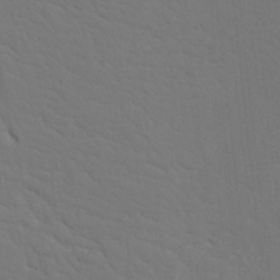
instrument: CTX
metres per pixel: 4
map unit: Nhu
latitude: 19.7260
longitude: -73.6883
